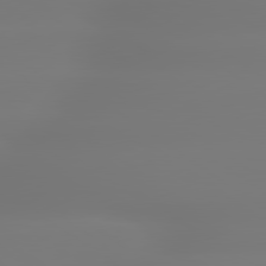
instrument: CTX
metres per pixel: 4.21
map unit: lApd
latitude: 79.5182
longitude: -136.5357
